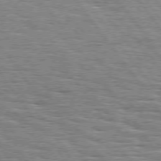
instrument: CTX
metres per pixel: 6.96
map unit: Hpe
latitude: 74.4979
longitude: -138.2333
